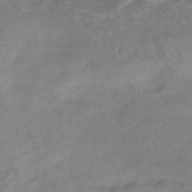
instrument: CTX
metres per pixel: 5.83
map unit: HNhu
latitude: -43.5777
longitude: 89.6155
